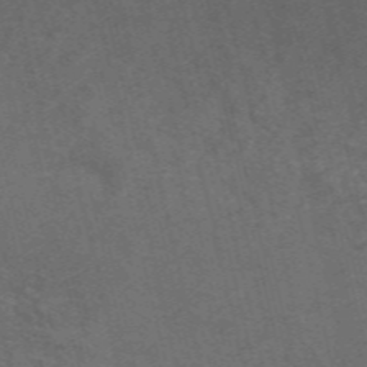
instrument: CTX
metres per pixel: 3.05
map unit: ANa
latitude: 49.5749
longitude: -72.5924
